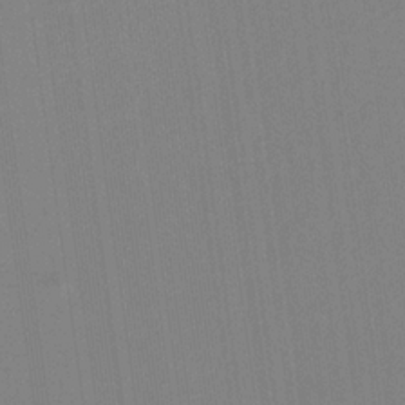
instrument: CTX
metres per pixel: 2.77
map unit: eHb
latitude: -30.3117
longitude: 62.9352
